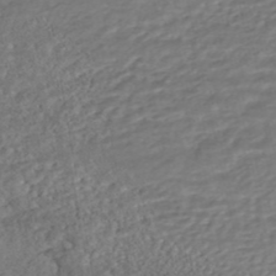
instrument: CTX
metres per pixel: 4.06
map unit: HNhu
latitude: -45.8800
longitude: 104.8408
